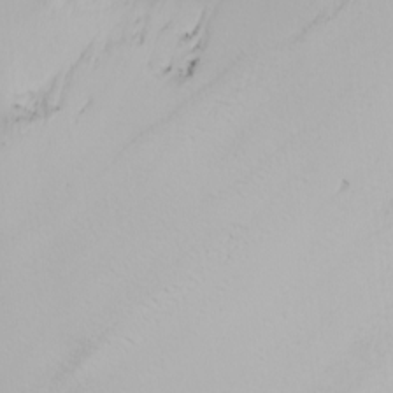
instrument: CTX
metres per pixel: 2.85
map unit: Nhu
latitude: -6.0283
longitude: -90.4601
